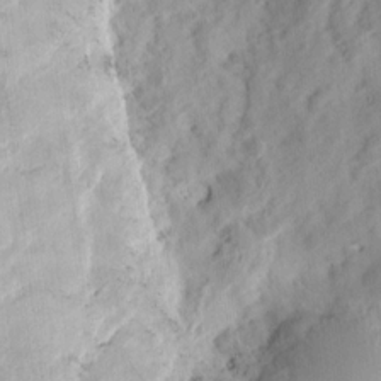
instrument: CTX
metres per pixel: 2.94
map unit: eHh
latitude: 9.5938
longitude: -74.4223
